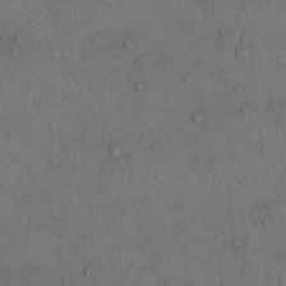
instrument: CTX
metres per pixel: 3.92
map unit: Nhu
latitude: 22.1389
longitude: -70.8947
